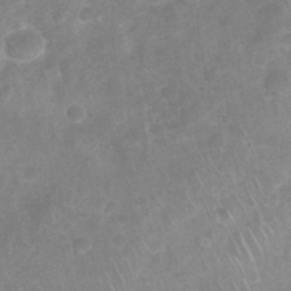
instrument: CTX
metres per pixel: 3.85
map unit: Nhu
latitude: 27.1781
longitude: -63.4049
